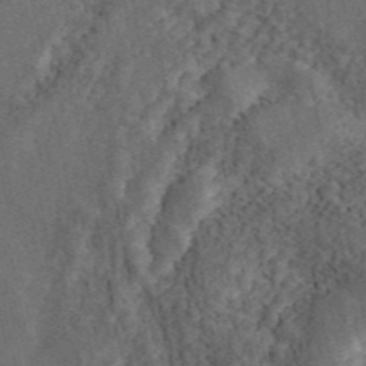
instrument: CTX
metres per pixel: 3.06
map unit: ANa
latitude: 44.8002
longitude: 39.3509
